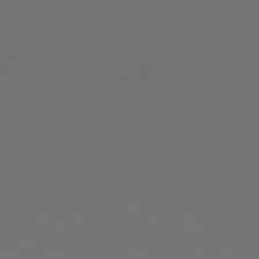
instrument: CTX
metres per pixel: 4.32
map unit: Hpe
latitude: 76.9513
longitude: -135.9717
